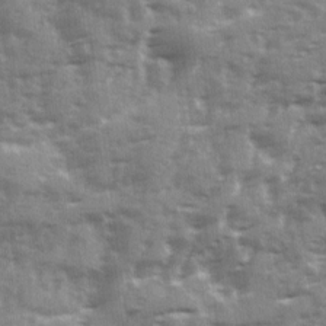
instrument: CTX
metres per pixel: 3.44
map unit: Ave
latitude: 12.9136
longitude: -103.2348
